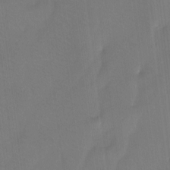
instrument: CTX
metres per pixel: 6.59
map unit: Htu
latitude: -13.9178
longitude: -46.1389
